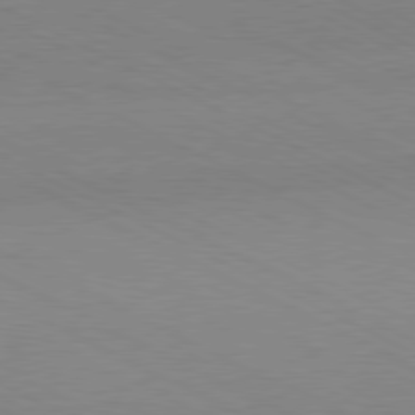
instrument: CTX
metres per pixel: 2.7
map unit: Hpe
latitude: -81.1620
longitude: 13.2187
